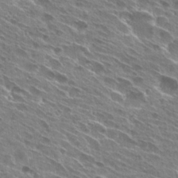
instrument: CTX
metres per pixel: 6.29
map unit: Hto
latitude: 28.9136
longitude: -44.5168
